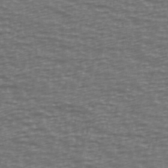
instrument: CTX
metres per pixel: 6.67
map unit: Ave
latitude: 38.9891
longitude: -113.7449
